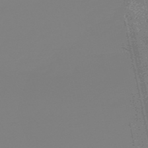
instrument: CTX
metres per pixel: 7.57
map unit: HNb
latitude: -52.5384
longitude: -38.2522
